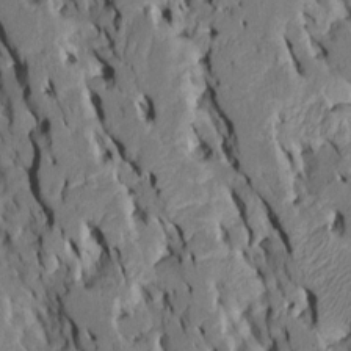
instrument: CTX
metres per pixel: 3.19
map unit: Htu
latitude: -7.6533
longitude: 145.2943
